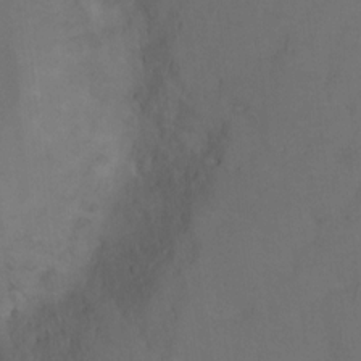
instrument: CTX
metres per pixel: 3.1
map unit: Hto
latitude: 3.4048
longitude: -32.8002
